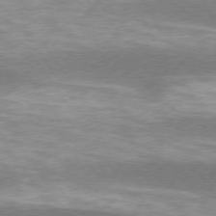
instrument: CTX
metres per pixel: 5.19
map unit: lApd
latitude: 74.8002
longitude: -48.9892
